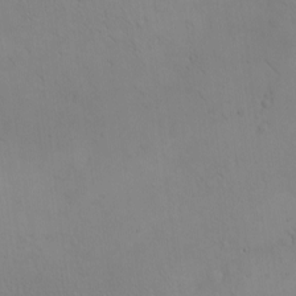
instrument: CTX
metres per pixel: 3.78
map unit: eHh
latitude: -9.0486
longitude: -66.9702
